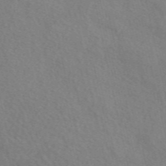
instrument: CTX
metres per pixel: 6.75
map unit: eAb
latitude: 49.9150
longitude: 117.1620
